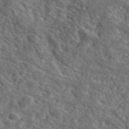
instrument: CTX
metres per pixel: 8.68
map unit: lHvf
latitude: 41.1403
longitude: -89.5560
